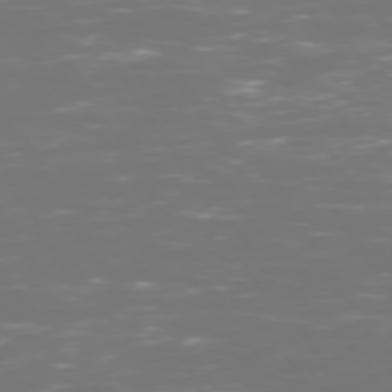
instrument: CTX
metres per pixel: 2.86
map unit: Hpe
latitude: 72.6869
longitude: -126.8191
